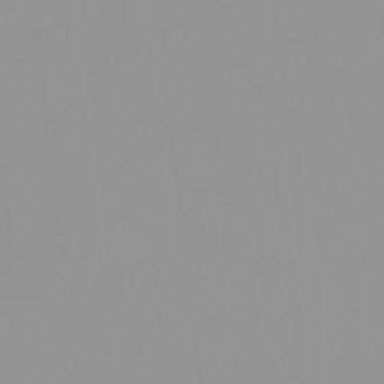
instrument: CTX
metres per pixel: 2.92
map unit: HNhu
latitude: -1.1054
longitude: -5.9906
